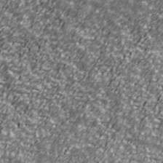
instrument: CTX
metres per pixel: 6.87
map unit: Ave
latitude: 41.1214
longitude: -113.7449
